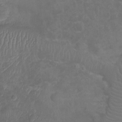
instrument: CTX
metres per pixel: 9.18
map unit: Ht
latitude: -6.2928
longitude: -21.1970
